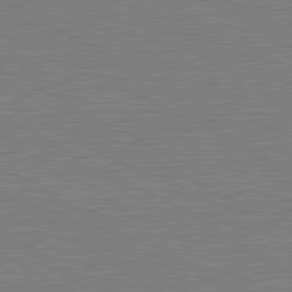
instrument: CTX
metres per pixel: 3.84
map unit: lApd
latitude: 81.1025
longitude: 151.8800
